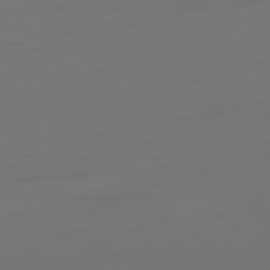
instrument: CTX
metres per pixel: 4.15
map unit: Ap
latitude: -79.4454
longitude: -65.0836
